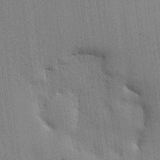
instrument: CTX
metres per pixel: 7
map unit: HNhu
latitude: 15.0081
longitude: 12.8786
